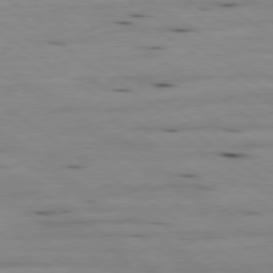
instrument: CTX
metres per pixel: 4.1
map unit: Ap
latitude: -79.6344
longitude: -101.7828
